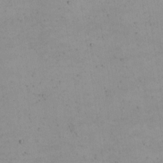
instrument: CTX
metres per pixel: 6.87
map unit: eHh
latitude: -4.8975
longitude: -82.8191
